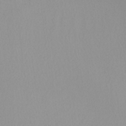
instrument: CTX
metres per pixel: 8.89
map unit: Nhu
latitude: -8.4251
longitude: -94.7813
